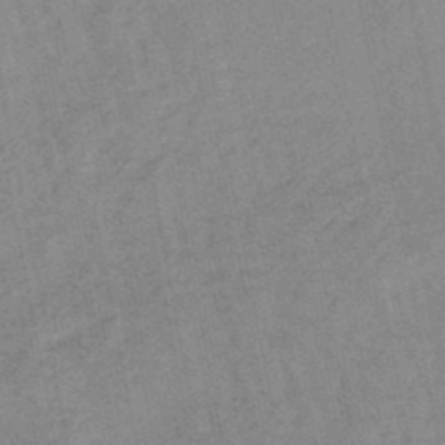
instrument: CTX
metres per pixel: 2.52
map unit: lHb
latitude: -48.0661
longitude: 78.9541
